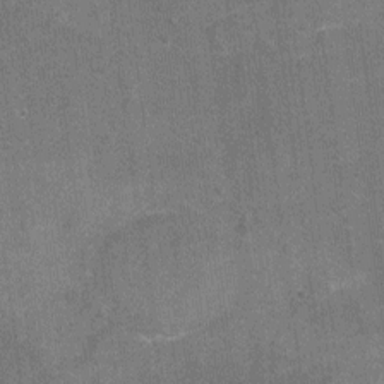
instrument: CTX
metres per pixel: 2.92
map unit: Nhu
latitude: -16.2929
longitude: -56.1388
